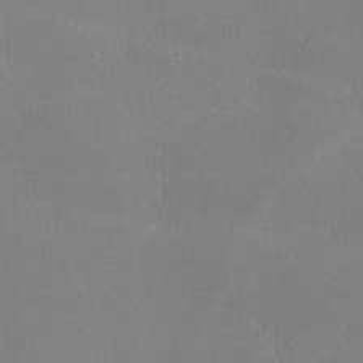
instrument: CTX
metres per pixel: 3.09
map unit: lHvf
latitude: -11.3132
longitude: -99.9717
